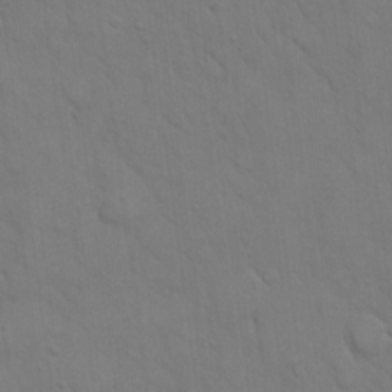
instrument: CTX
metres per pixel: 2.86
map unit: eHh
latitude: 17.7261
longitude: -62.9703
